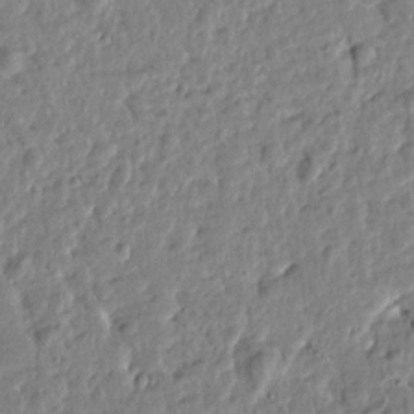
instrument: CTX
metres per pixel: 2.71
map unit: Htu
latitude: -0.8408
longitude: -178.6869
